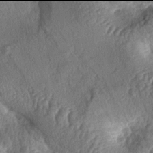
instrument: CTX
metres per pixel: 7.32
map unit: lAa
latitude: -6.0094
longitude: -124.5735
